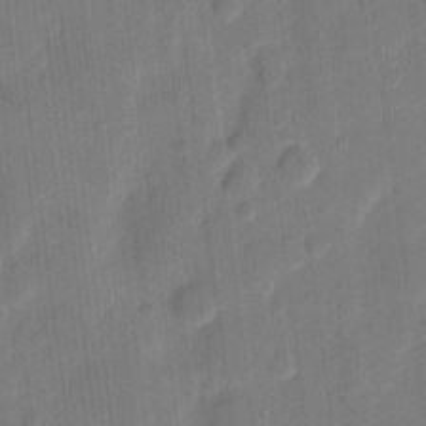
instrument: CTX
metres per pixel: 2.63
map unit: eHh
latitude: 10.5357
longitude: -65.7639
